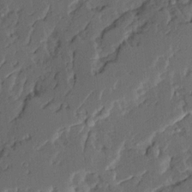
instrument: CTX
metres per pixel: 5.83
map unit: Ave
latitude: 14.7625
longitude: -136.8569
